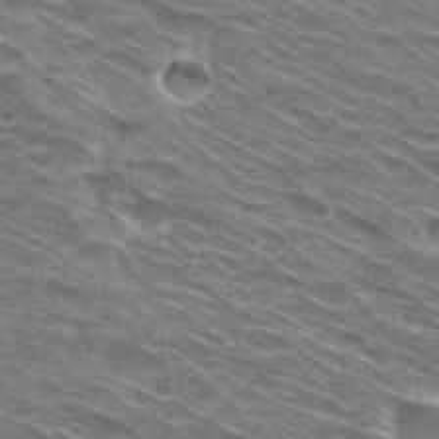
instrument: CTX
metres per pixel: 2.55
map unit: Hto
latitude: 30.9325
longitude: -46.0822
